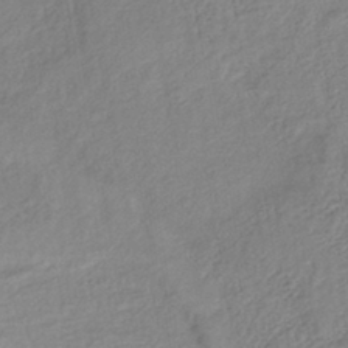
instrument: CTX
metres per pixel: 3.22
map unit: lHb
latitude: -40.8408
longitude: 73.0297
